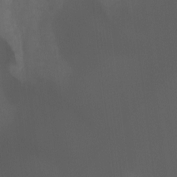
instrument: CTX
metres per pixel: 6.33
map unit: Hto
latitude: -7.5021
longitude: -45.2348
